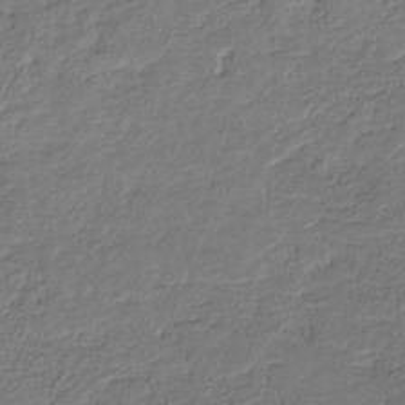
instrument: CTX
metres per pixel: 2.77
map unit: eHb
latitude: -30.2550
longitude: 68.6707
